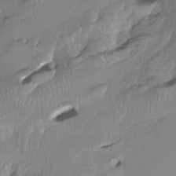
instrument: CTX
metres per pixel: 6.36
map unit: Htu
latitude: -14.6708
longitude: -47.3293
